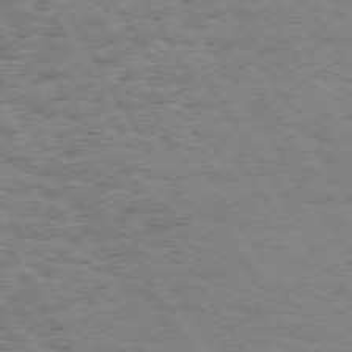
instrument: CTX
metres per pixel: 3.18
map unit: Hpe
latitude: 73.3860
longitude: -129.4804
